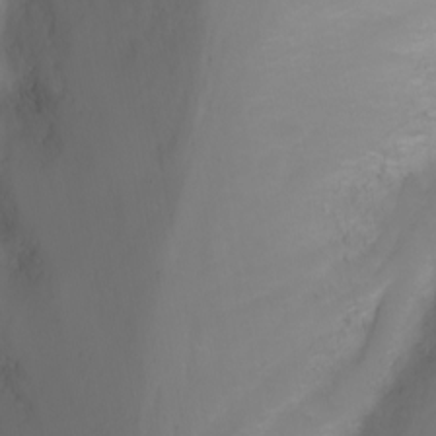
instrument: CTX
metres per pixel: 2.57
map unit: Nhu
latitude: -6.9919
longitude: -82.6868
